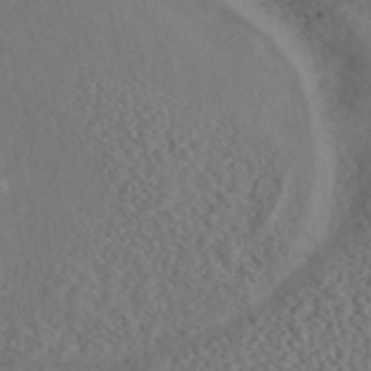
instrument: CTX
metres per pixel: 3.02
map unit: ANa
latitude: 46.6869
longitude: 48.9731
